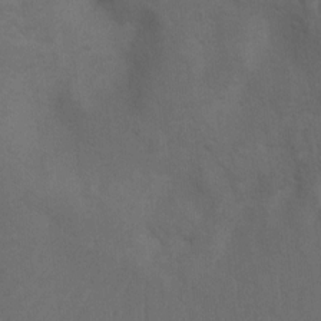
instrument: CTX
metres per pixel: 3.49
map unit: Ht
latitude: 4.0255
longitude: -28.9702
